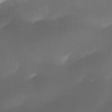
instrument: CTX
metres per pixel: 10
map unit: Ave
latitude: -10.5763
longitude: -122.6868
